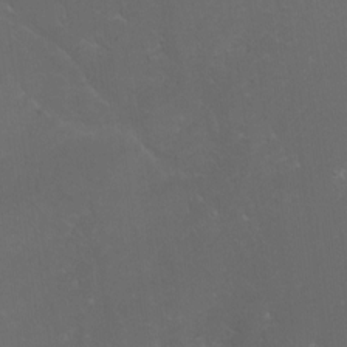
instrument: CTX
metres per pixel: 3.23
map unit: Htu
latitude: -6.5384
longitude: -67.9339
